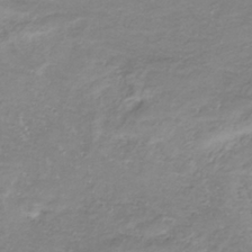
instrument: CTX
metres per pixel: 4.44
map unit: lHb
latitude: -36.5195
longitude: 72.8219
